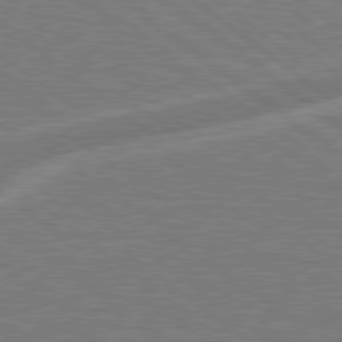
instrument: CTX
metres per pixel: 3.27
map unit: Hpe
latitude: 79.1781
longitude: -153.1970
